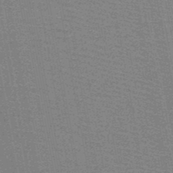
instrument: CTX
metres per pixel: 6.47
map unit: HNb
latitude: -48.0283
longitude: -42.6680
